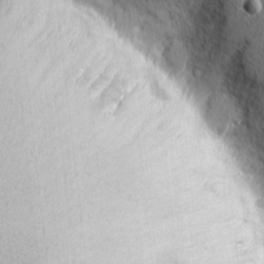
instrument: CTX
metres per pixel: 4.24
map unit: Nhu
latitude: 1.3481
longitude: -78.1767
